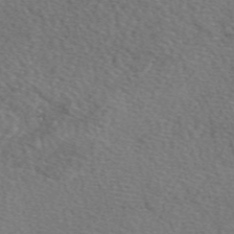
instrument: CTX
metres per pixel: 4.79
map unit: eAb
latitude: 49.7072
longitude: 113.3132
